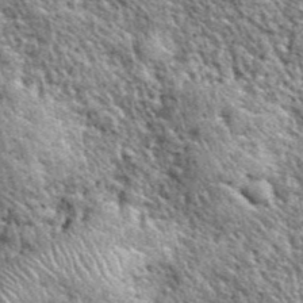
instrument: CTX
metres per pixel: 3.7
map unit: eHh
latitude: 40.3656
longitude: -55.9339
